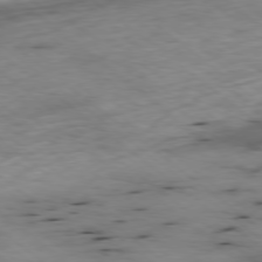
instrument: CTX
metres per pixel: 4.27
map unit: Ap
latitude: -78.6896
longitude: -91.1025
